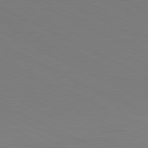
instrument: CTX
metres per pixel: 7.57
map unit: Ap
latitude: -82.2172
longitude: -71.3670
